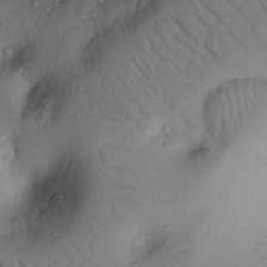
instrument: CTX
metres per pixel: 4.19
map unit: eHh
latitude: 25.5749
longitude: -76.4601
